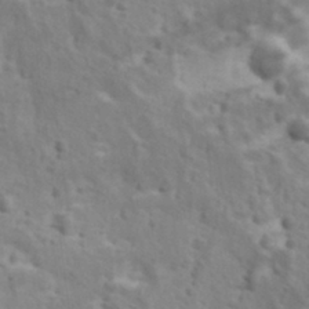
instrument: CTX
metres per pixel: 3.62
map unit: Ave
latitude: 11.8395
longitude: -104.8002
